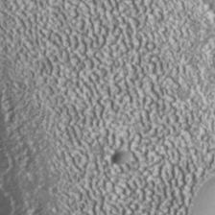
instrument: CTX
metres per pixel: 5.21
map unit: Nhe
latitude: -36.0094
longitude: -91.7450
